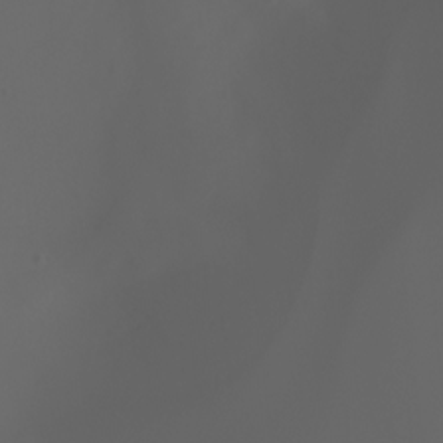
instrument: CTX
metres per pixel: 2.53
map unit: Ht
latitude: -3.5399
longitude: -61.2537
